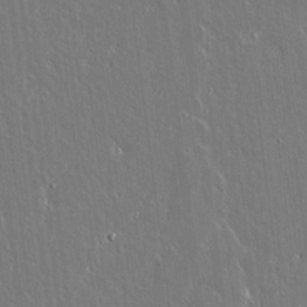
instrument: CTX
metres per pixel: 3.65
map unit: lAvf
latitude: 14.2712
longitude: -128.6112
